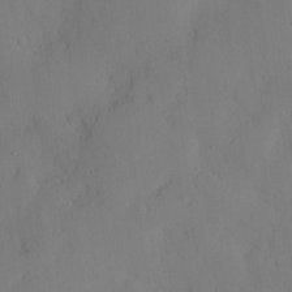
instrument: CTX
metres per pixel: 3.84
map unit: Nve
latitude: -8.4629
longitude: 175.8611
